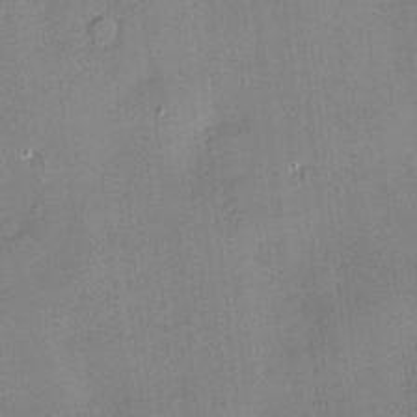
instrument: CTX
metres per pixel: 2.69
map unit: Hve
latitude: -9.8611
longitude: 175.3509
